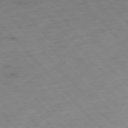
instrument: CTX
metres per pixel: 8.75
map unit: Hpe
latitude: -76.7274
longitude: -17.4237
